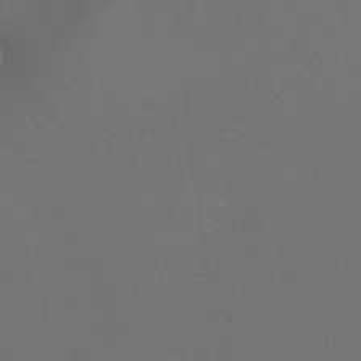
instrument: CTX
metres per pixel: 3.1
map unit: Ht
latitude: -7.9367
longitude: -33.2159
